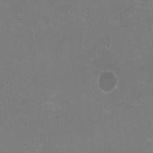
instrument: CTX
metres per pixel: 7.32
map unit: HNhu
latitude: -2.7274
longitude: -3.5749
